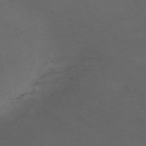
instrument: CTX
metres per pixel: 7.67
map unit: Nve
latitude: -58.9919
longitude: 59.4454
